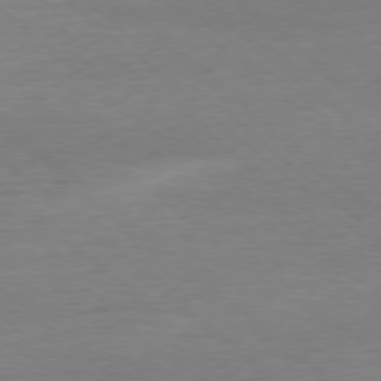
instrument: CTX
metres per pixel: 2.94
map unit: Ap
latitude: -78.5195
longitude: -87.7827
